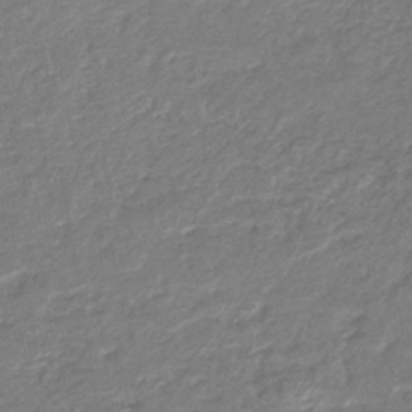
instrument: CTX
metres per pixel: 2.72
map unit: eHb
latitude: -38.9920
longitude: 78.8975
